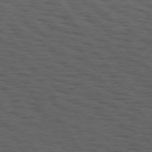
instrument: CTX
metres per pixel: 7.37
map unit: Hpe
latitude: 74.8569
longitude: -132.7813
